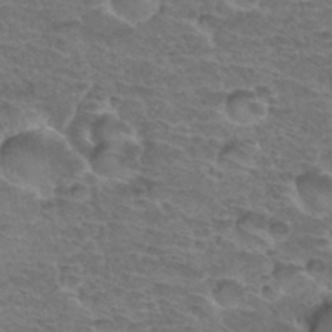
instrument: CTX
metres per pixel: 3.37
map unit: Hto
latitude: 34.1200
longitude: -44.3467
